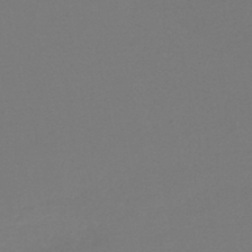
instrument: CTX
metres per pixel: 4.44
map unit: HNhu
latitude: -46.4818
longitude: 98.7274
